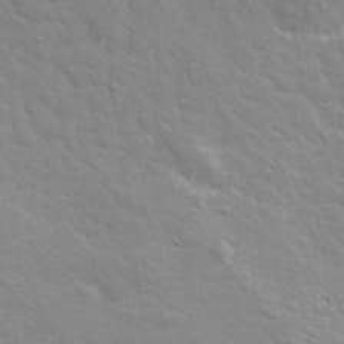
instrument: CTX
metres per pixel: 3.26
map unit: Hto
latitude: 8.1389
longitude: -31.0270
